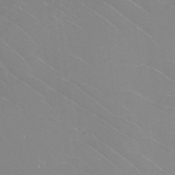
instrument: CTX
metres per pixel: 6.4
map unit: Htu
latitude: -12.2740
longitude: -72.3279
